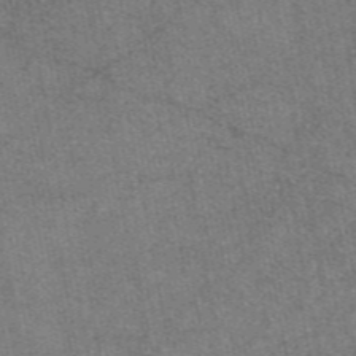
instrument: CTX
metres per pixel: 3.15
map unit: eAb
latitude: 47.8206
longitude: 106.9731
